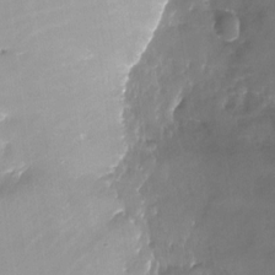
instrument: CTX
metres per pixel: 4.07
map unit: Nhu
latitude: -15.8990
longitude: -52.8002
